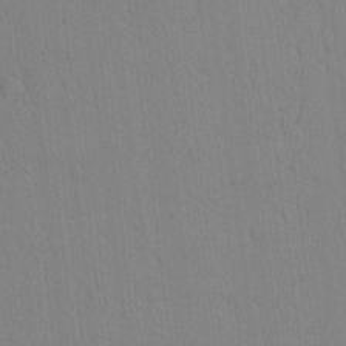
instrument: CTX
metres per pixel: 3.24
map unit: lAvf
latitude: 9.1592
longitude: 167.5210
